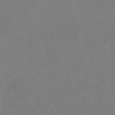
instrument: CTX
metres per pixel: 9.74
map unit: eAb
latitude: 48.6679
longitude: 108.2928
